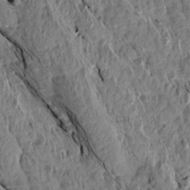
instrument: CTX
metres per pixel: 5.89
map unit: Aa
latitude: 15.4427
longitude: -146.2523
